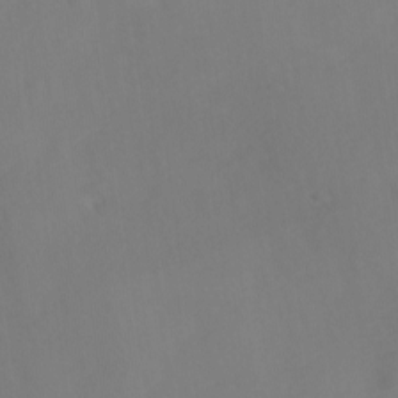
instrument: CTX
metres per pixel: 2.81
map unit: Ave
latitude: 0.9891
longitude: -113.4993
